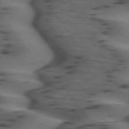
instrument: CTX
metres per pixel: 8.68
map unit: lApd
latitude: 74.9325
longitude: -70.9136
